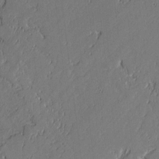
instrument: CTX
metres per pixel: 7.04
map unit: lAvf
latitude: -0.3685
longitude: -107.8205
